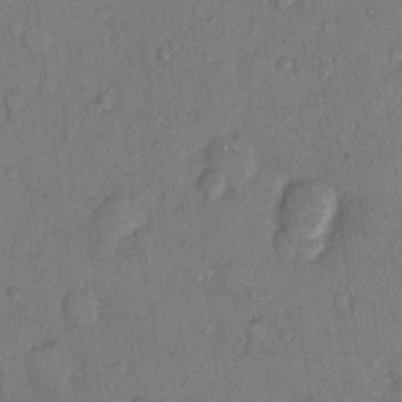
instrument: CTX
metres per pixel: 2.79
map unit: Hto
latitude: 10.1578
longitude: -58.6113
